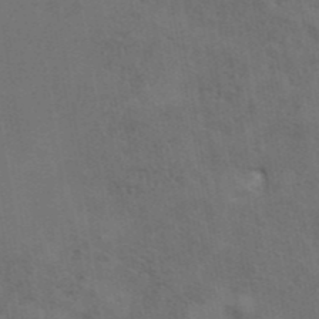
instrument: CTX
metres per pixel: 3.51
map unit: ANa
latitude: 42.9703
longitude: 17.1243
